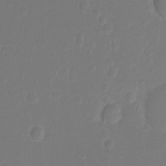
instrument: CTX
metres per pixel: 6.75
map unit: Nhu
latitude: -15.6722
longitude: -25.8772
